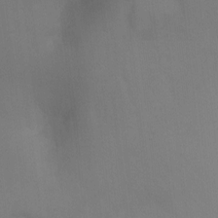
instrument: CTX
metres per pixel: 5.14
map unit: Ht
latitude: -8.9731
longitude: -24.5545
